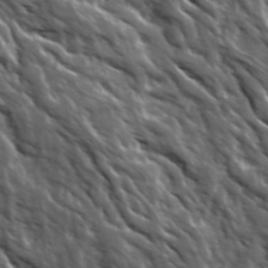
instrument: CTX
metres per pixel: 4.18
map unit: Ave
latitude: 19.5182
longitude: -135.1025
